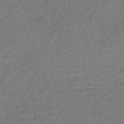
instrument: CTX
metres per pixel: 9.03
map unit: HNb
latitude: -32.3496
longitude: 58.2361
